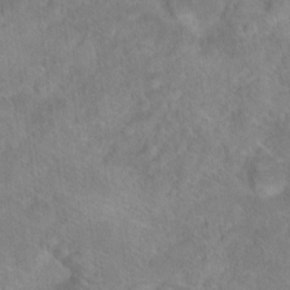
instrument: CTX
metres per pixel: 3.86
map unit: Hto
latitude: 18.6301
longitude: -38.1767
